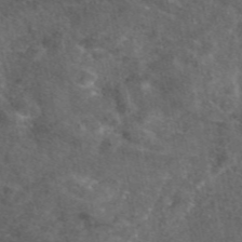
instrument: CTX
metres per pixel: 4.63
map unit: eAb
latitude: 47.1970
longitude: 111.6721
